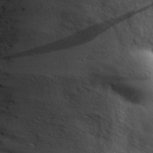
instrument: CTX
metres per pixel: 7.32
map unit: eHh
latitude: 27.4049
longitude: -75.6505
